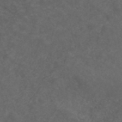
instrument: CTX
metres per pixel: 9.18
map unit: ANa
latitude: 38.9514
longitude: 23.8234
